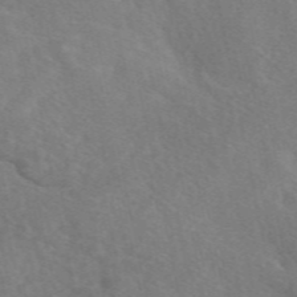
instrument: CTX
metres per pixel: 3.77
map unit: eAb
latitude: 49.5560
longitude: 118.3495
